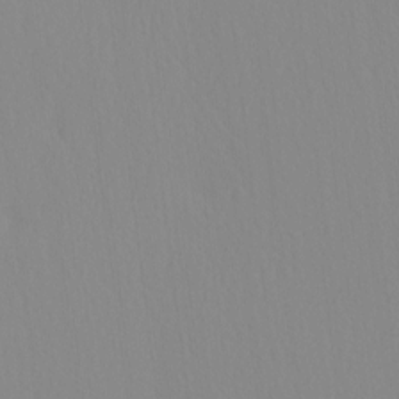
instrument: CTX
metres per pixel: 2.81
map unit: HNhu
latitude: -4.8786
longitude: 14.6897
